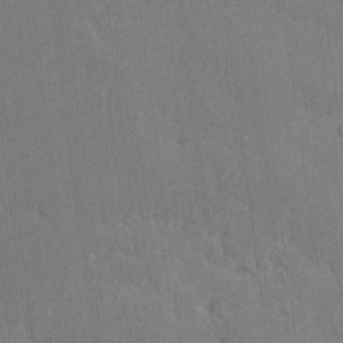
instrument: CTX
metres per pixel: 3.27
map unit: lAvf
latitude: -8.4251
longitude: -113.6505
